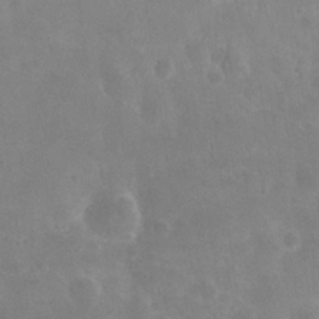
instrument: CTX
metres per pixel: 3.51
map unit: eHh
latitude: 26.0633
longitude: -65.7450
